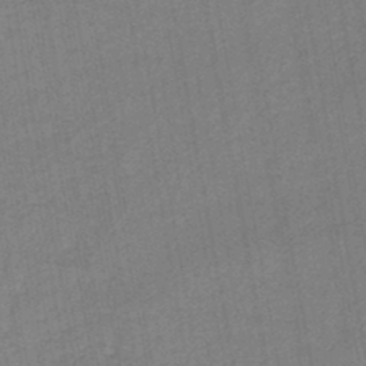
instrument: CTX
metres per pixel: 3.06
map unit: HNb
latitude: -45.9178
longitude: -37.5182
